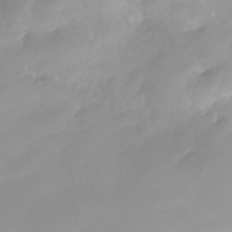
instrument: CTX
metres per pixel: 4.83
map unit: Nhe
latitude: -29.3132
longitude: -109.9528
